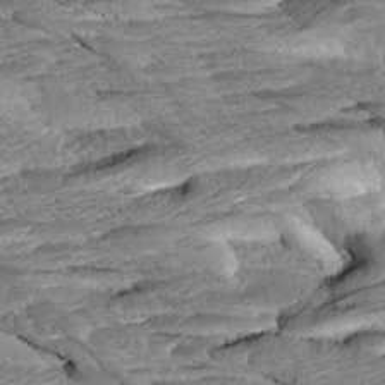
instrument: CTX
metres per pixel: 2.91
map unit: Aa
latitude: 8.1956
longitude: -134.0444
